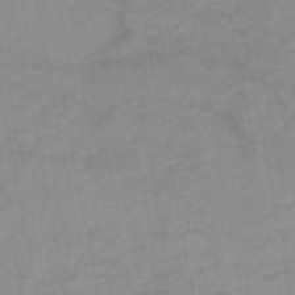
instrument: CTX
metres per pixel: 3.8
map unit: HNb
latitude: -48.7841
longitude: -38.8758
